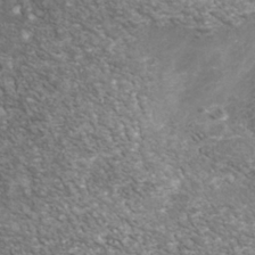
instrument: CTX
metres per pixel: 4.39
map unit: Nhu
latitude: -39.0109
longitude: -81.4426
